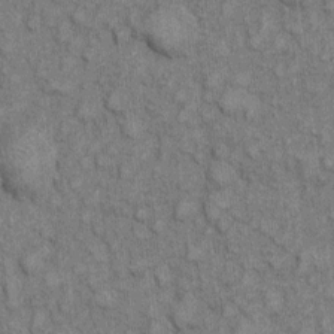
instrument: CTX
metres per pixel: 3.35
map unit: eHh
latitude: 7.3293
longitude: -64.2334
